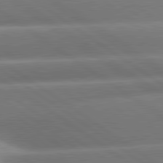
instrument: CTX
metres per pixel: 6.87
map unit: lApd
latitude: 81.0269
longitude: -158.1011
